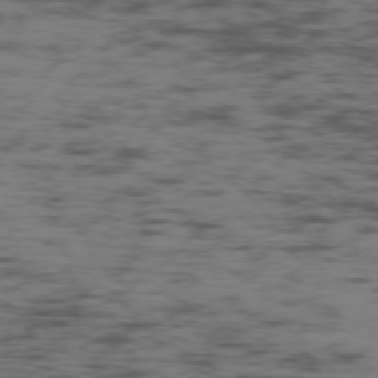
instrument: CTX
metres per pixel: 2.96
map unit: Ap
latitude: -76.6518
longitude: -82.4412
